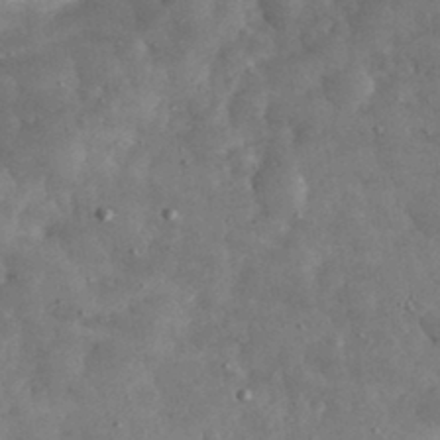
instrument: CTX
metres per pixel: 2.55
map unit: eHh
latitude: 34.1200
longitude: -69.1403
